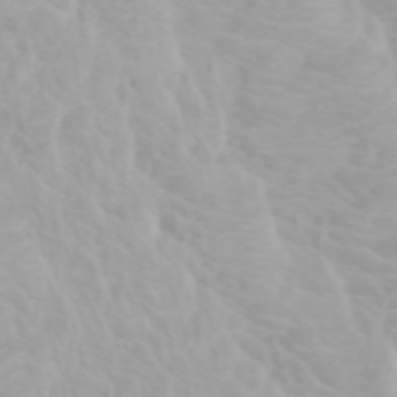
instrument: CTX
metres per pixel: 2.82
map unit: Htu
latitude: -4.9541
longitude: 137.5966
